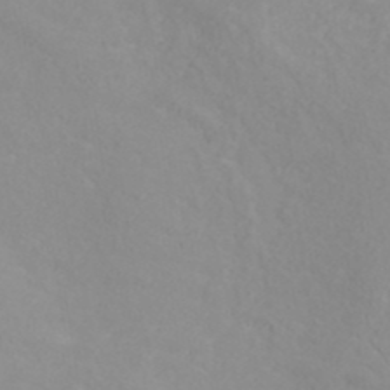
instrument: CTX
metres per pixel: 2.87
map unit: ANa
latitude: 40.2144
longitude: 22.6897
